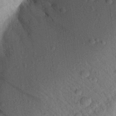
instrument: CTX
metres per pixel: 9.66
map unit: Aa
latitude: 23.1025
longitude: -147.7072
